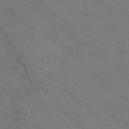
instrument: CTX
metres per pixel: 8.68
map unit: Hto
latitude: 6.1200
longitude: -35.5749
